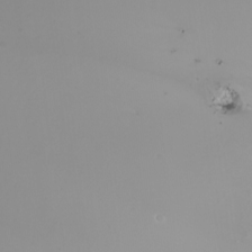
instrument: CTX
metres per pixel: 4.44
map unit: Nhu
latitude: -7.9745
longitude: -93.5182
